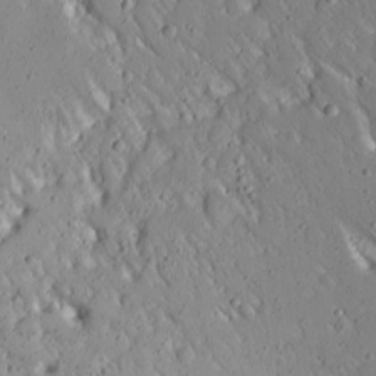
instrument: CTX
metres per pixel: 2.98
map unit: Ave
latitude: 15.4994
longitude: -140.4790
